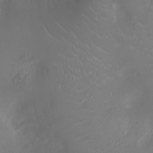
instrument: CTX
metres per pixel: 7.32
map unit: Ht
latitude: -3.0486
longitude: -16.5924
